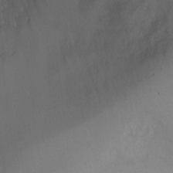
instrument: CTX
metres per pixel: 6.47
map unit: Ht
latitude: 1.1403
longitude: -19.9339
